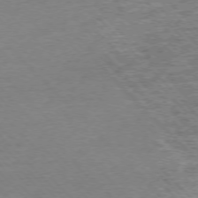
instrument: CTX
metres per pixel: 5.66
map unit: Ap
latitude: -76.5196
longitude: -92.2900
